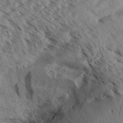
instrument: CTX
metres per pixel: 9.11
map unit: Aa
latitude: 32.5735
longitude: -138.5735
